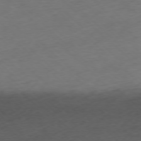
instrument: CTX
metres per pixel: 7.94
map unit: Ap
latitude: -77.4643
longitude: -64.2711
